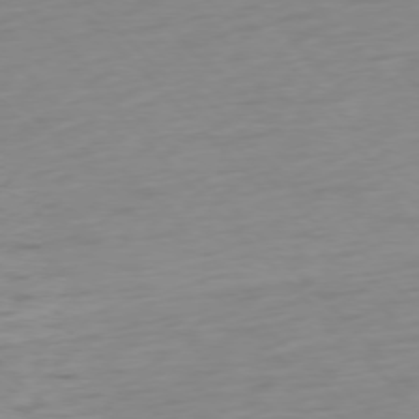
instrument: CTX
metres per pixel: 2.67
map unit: Ap
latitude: -77.1998
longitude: -79.0459
